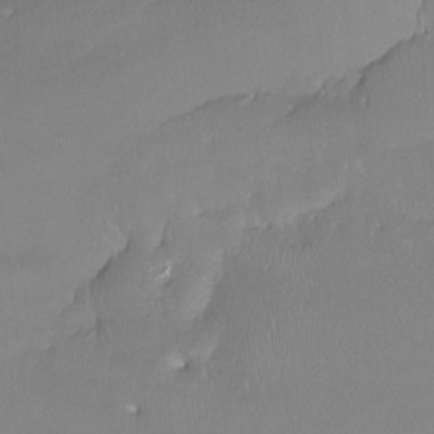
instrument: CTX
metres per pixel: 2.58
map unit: Ht
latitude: -13.7856
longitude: -44.0822
